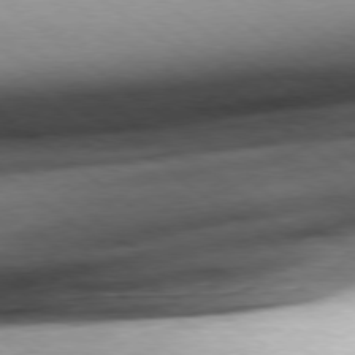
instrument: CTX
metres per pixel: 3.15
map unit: Hpe
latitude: -79.0864
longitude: 11.1809
